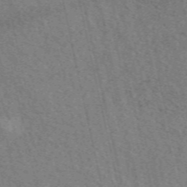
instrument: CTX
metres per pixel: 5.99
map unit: eAb
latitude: 51.4237
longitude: 113.6911
